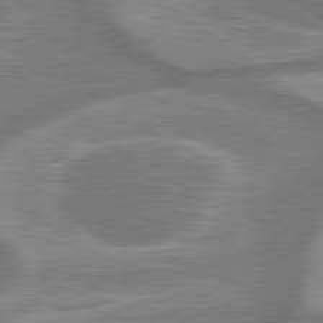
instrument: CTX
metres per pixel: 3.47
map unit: lApd
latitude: 79.5938
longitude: -170.8380
